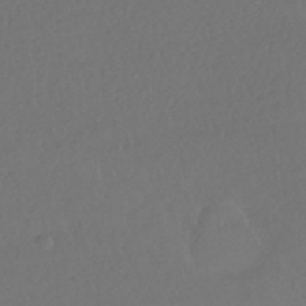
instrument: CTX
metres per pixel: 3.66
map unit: HNhu
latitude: -41.5399
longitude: 97.5210
